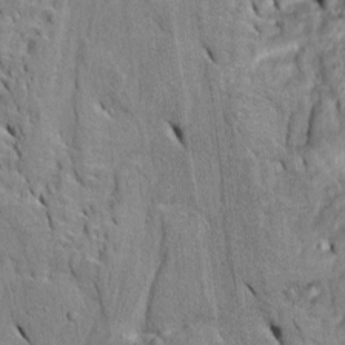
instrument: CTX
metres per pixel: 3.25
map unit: Htu
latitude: -5.8044
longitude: 153.5777
